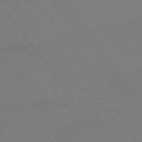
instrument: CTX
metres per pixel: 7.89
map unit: Ap
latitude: -74.5385
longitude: -70.5546
